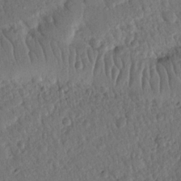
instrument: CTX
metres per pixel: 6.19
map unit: Nhu
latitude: 19.3670
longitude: -78.4412
